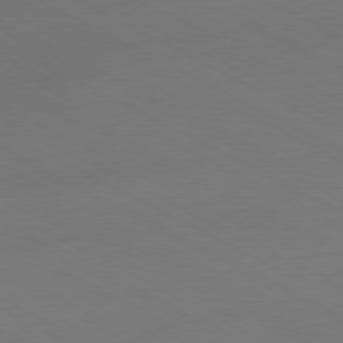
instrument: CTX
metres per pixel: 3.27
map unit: Ap
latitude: -80.7841
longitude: -95.1970
